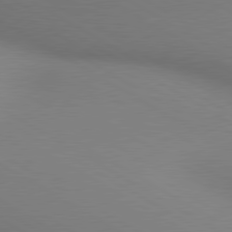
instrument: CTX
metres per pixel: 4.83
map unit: lApd
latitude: 80.2900
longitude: 130.2928
